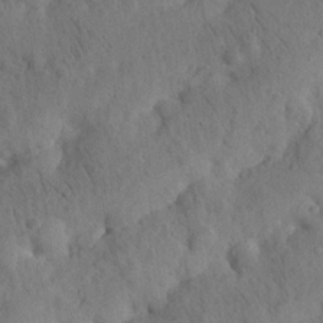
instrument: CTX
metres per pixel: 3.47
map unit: Nhu
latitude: 21.4994
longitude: -74.0822
